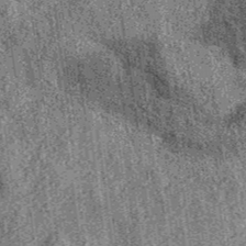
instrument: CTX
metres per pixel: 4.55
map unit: eAb
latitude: 36.7435
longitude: 107.5966
